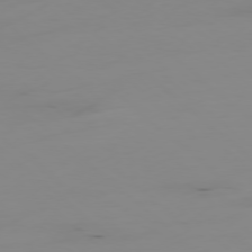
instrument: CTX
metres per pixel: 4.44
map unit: Hpe
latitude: -78.4440
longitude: -20.1200
